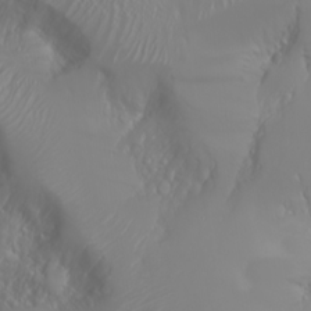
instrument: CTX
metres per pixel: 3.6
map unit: Nhu
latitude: -6.7463
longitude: -89.6127
